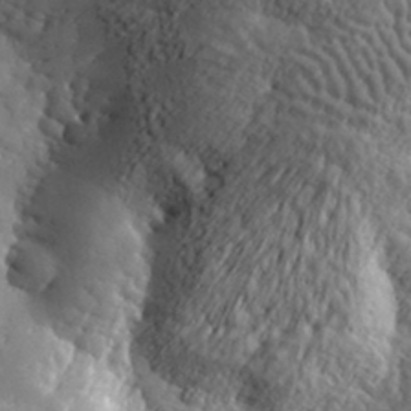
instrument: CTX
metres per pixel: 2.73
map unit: lHvf
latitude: 34.5923
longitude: -86.3089
